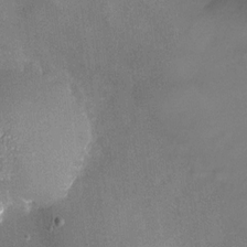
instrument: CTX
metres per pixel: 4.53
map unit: Nhu
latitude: -28.0283
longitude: -58.6868
